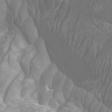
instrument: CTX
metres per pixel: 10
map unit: Htu
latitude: -5.5399
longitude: -75.7828
